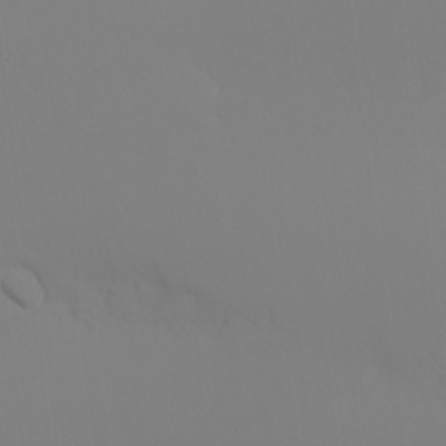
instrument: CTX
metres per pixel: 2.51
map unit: eHh
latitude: -5.5021
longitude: -86.7246
